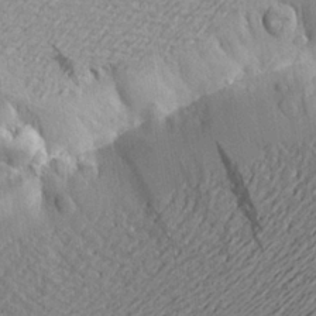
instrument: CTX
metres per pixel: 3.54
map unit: Aa
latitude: 21.0648
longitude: -149.3293
